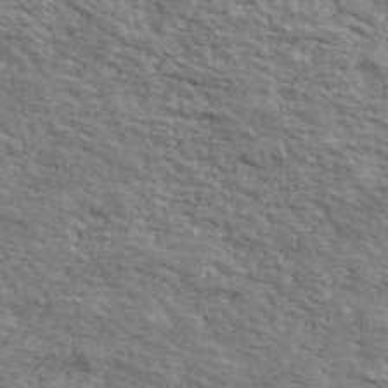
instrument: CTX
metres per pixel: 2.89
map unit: Ave
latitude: 41.2914
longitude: -109.7638
